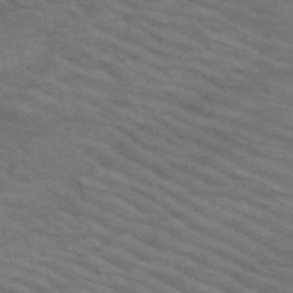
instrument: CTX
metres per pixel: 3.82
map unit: HNb
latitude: -53.5588
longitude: -44.9136
